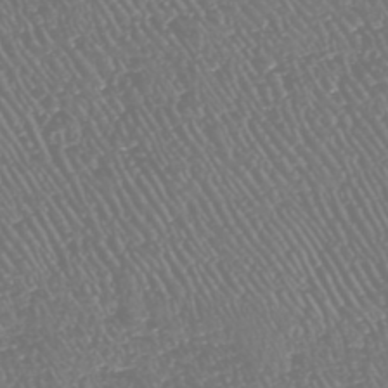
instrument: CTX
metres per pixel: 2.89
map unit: HNhu
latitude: -47.9367
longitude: 29.1242
